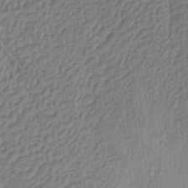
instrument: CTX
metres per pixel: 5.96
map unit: Aa
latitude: 16.2523
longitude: -146.1956
